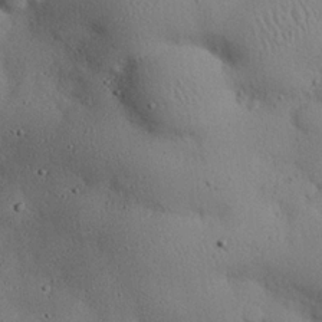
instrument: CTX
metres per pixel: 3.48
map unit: eHh
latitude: 24.6868
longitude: -72.4034
